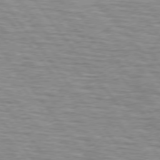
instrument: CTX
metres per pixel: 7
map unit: lApd
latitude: 75.3671
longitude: -75.9339
